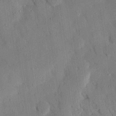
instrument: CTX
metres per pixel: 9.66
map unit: eHh
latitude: 26.0822
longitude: -79.7828
